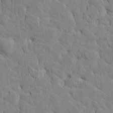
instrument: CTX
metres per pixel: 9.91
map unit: HNhu
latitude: 7.8772
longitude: -3.0836
